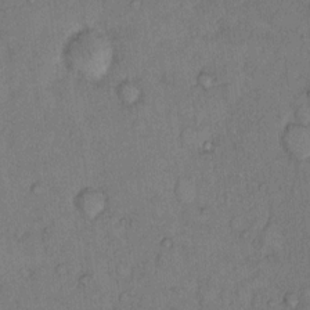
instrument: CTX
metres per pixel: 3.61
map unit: Hto
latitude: 9.3104
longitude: -58.5546
